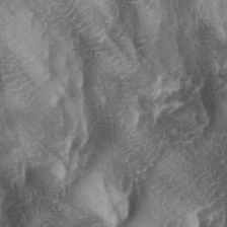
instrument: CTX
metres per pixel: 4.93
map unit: lAa
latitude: -4.4251
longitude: -127.4049
